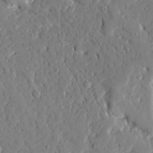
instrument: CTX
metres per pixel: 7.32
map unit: Ave
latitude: 16.8380
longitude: -140.9702
